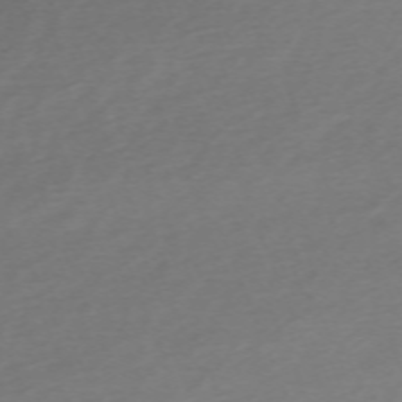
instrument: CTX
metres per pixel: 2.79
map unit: Nhu
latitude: -67.8233
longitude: 39.8234
